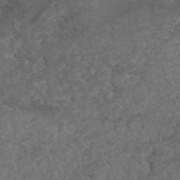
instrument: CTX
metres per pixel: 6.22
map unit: eAb
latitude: 46.0633
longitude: 114.2550
